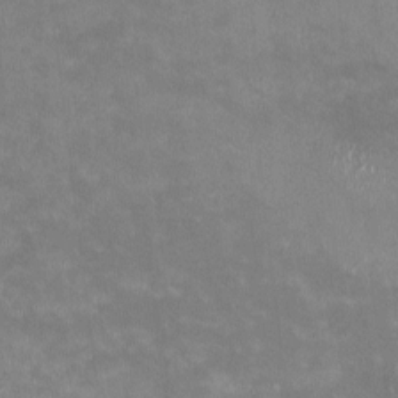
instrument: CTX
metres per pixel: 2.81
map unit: HNhu
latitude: -1.0676
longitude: -3.6883
